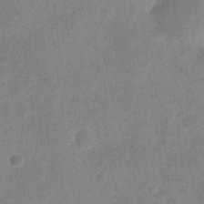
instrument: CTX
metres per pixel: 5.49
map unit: Nve
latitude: -24.3117
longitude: 106.7086
